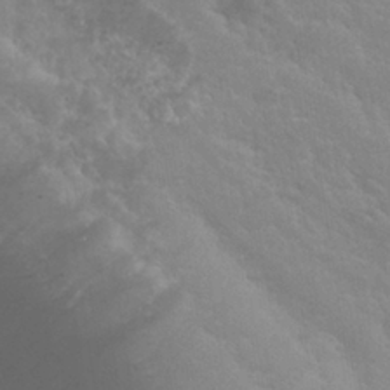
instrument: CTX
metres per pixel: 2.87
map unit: Nhu
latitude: 28.3845
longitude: -54.6868
